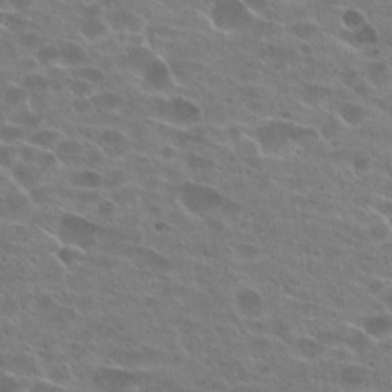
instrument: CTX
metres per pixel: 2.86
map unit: Hto
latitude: 25.8961
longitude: -42.9136
